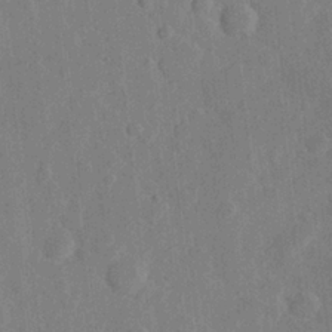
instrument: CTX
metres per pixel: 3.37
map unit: Hve
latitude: 25.4993
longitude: 149.1431
